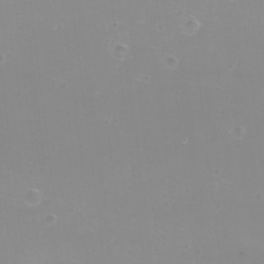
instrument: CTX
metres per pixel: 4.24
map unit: eHh
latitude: -12.2551
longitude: -61.0080
